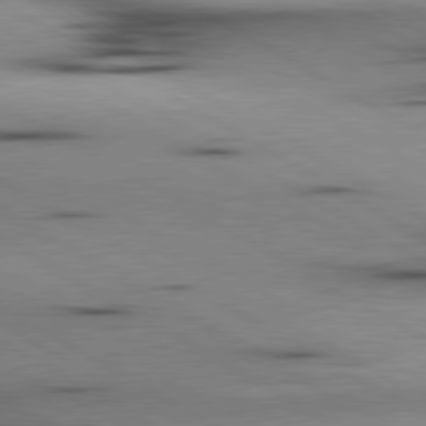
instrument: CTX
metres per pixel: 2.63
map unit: lApd
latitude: 80.3467
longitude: 157.8422
